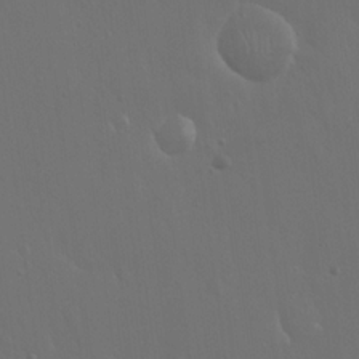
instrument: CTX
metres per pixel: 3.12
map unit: Hto
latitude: 19.3103
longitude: -56.6679
